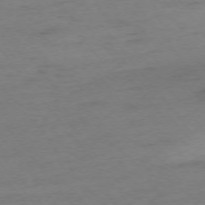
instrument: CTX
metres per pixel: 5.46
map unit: Ap
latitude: -75.3321
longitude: -72.5168
